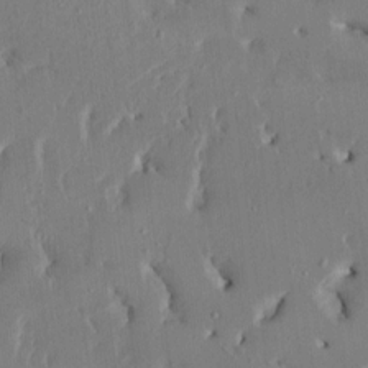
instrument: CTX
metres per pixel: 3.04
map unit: HNhu
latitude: 4.8569
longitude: -4.5546
